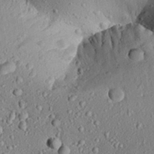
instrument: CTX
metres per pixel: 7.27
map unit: Aa
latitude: 31.4238
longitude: -134.0633
